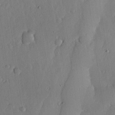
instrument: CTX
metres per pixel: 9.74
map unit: lHvf
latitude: 20.3468
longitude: -115.5938
